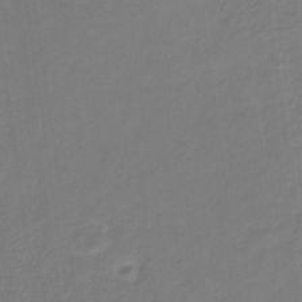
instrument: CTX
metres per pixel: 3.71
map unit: eHb
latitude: -30.8030
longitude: 67.3699
